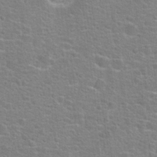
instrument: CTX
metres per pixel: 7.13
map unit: Hto
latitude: 23.0269
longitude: -46.8191
